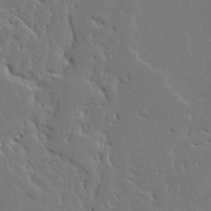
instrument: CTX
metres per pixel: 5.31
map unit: Ave
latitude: 13.7261
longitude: -137.5749
